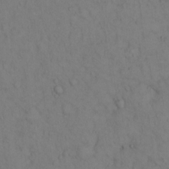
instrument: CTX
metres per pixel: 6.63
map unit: eHh
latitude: 13.1025
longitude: -61.6883
